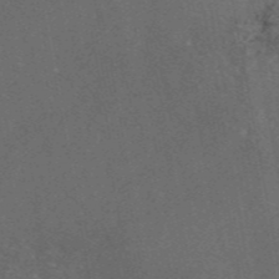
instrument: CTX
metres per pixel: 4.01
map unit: eAb
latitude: 46.4223
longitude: 108.7652
